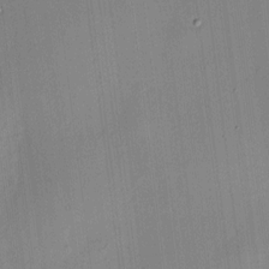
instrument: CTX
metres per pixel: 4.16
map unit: HNhu
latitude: 8.5735
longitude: 13.8989
